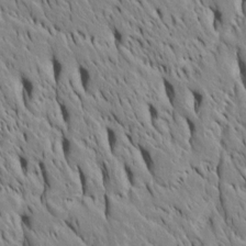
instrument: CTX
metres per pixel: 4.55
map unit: Htu
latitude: -4.5007
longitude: 151.7855
